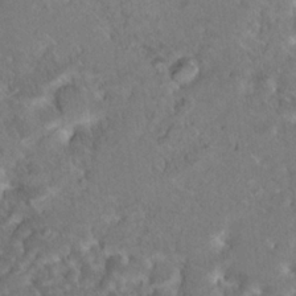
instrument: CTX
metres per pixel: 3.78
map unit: Nhu
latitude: 17.2159
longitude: -33.0081
